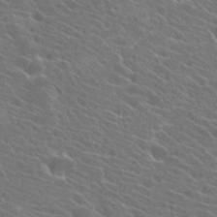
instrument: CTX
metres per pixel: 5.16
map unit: Hto
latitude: 23.5749
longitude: -39.5560
